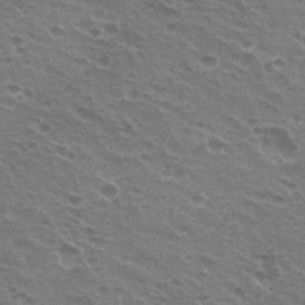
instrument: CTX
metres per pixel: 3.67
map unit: Hto
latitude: 22.5168
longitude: -31.9528
